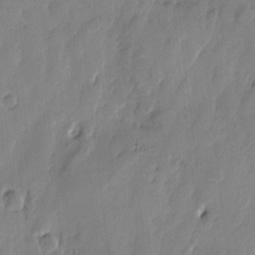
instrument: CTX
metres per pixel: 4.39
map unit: Htu
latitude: -1.8423
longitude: -176.7813
